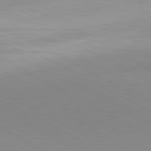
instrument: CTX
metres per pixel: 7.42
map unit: lApd
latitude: 80.8569
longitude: 135.3321
